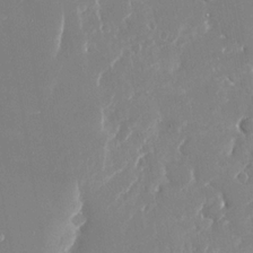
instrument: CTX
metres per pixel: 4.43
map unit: Nhu
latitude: -23.3132
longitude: -73.2159
